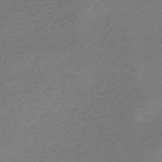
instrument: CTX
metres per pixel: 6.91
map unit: HNhu
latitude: -43.4454
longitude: 89.5966
